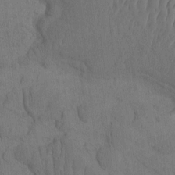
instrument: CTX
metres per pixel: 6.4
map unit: eHh
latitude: -1.8045
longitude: 16.5007
